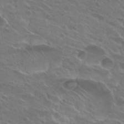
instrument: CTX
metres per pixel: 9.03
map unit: Hto
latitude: 26.0255
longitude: -39.8961
